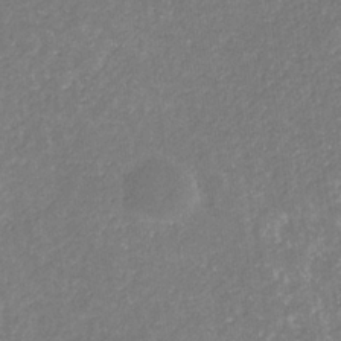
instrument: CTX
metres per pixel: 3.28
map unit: eHb
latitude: -31.5777
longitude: 70.1417
